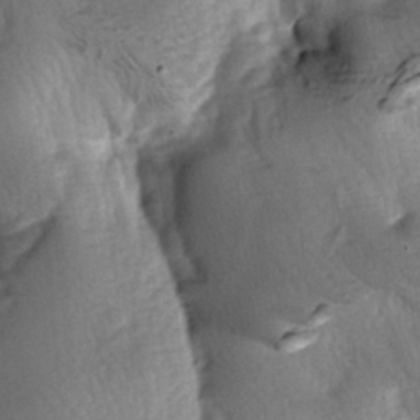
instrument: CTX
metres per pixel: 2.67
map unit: lAa
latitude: -6.1983
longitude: -126.4034
